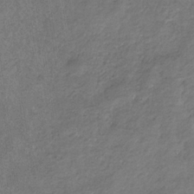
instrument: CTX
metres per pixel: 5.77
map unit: eHb
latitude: -30.0850
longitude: 69.3509
